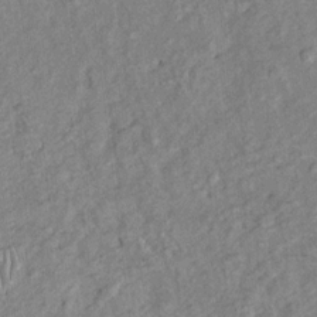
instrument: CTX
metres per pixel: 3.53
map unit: Htu
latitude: -5.3887
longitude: 154.7652
